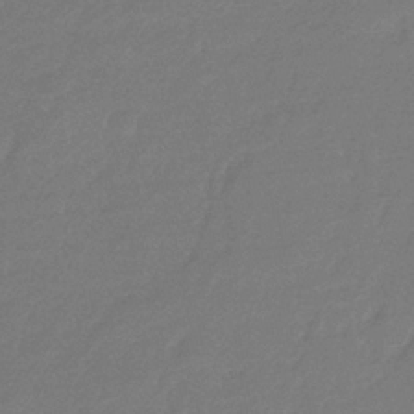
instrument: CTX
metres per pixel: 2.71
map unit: eHb
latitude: -36.7652
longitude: 78.8975
